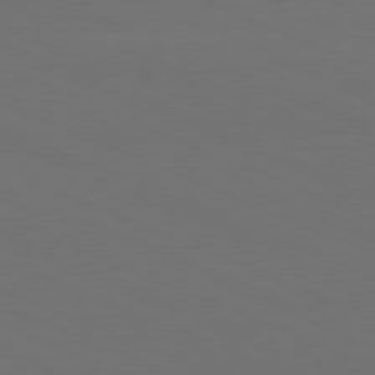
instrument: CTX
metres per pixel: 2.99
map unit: Hpe
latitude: -81.8234
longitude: 20.6140
